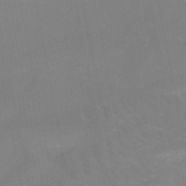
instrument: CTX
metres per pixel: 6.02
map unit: HNb
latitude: -49.4833
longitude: -47.8017
